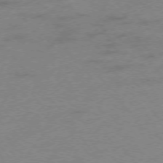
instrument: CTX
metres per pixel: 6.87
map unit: Hpe
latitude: -76.0472
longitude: -12.7058
